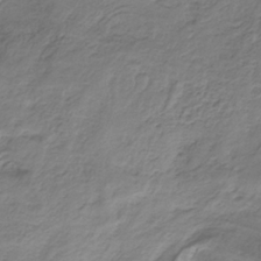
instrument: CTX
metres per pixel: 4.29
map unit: HNb
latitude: -33.5966
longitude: 58.0849
